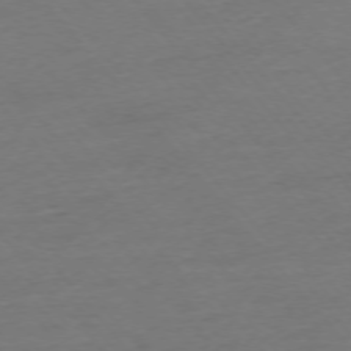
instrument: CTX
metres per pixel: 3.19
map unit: Ap
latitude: -75.7478
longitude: -82.5734
